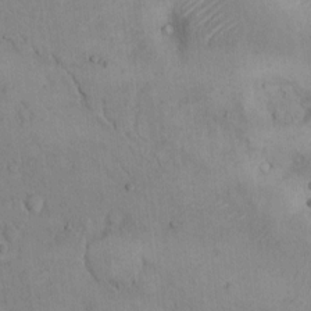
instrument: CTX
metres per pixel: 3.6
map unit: Hto
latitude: 8.3090
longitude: -60.5168
